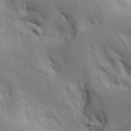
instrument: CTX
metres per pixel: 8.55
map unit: lAa
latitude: 18.1200
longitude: -139.0458
